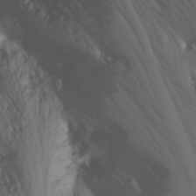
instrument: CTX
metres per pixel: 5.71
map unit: Nhu
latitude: -6.7085
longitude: -65.9339
